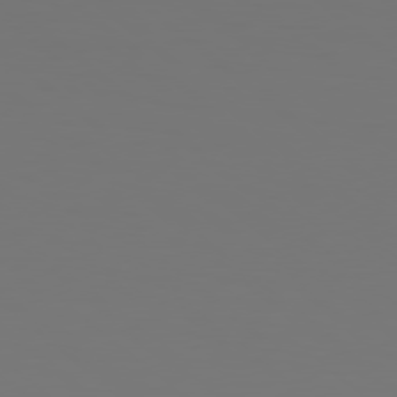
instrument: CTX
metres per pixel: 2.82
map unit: Hpe
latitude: 78.1200
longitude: -163.8962
